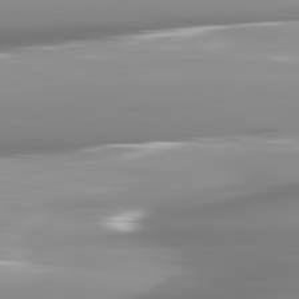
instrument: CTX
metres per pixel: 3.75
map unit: lApd
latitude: 82.1388
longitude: -143.6694
